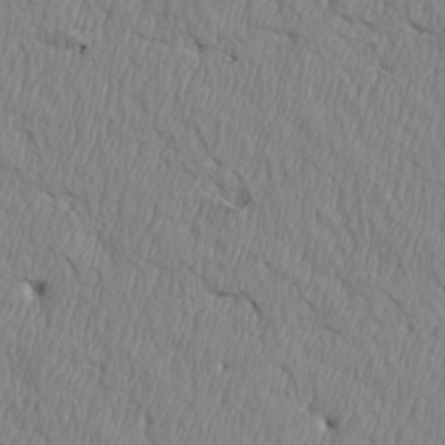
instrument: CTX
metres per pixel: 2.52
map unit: Htu
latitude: 4.0822
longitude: 151.4832
